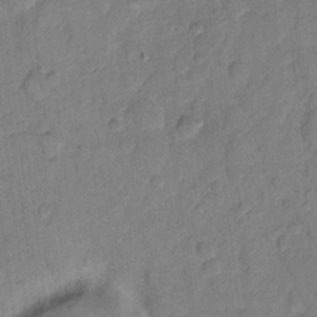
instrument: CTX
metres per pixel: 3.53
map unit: eHh
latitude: 11.4049
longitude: -64.9703
